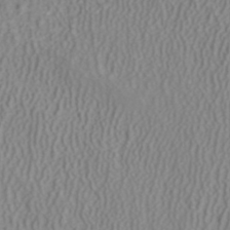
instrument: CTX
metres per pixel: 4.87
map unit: ANa
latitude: 38.3656
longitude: 23.2565
